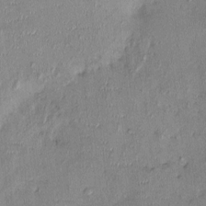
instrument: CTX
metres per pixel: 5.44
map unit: Nhu
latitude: -0.8975
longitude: -14.2901
